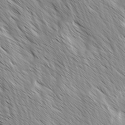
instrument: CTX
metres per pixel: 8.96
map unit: Ave
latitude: -1.4644
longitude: -112.5924
